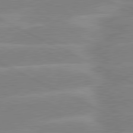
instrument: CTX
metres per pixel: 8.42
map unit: lApd
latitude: 80.8947
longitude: -125.2159
